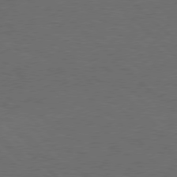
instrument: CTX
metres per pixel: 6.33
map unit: Hpe
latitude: 77.1970
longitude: -150.4601
